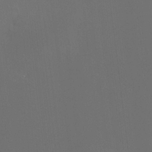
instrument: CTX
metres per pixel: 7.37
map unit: HNhu
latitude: 10.8380
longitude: 10.2173
